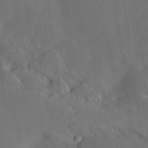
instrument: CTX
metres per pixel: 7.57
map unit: Aa
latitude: 14.8947
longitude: -147.9528
